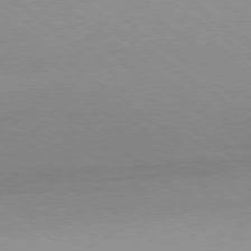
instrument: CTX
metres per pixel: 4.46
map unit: Hpe
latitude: -79.2187
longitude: 8.4251
